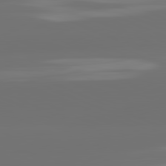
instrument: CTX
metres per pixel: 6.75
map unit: lApd
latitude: 82.1199
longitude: -166.9135
